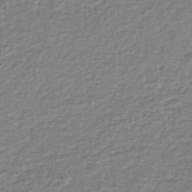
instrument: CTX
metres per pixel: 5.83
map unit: lHb
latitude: -42.3117
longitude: 69.8611
